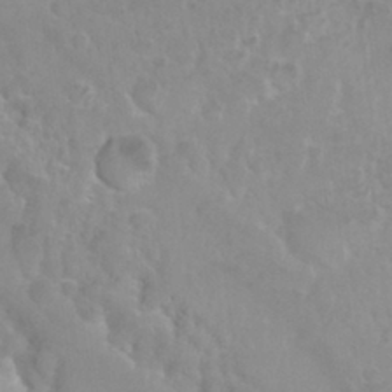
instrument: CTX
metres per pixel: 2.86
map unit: Nhu
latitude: 29.0647
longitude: -55.0269
